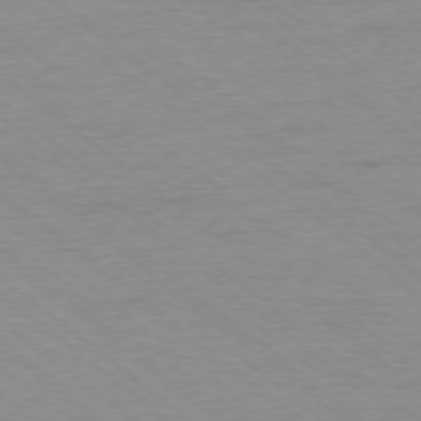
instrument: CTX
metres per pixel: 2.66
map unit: Ap
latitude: -78.5195
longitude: -83.7638
